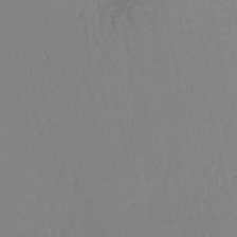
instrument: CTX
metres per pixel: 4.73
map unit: lHb
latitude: -42.1983
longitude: 59.5210
